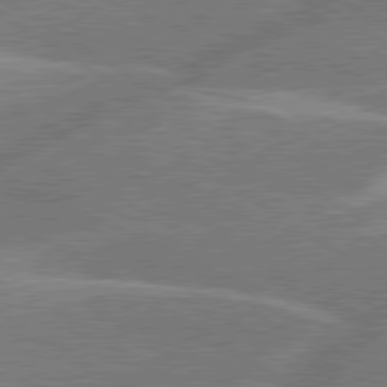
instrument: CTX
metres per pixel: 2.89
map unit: lApd
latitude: 79.8017
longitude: -145.7449
